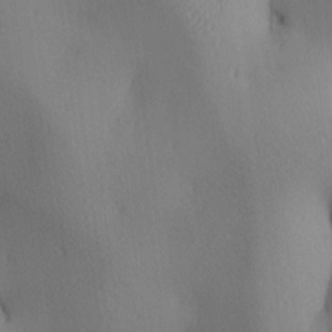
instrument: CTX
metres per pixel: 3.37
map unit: lAa
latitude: 3.3104
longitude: -117.0836
